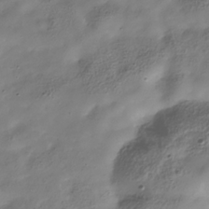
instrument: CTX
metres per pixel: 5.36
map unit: Hve
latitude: -30.7274
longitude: 90.0472
